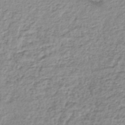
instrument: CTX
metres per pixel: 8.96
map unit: lHb
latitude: -42.2361
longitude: 69.5966
